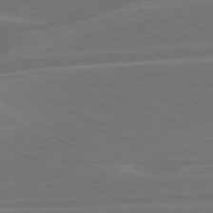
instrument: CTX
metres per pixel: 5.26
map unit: lApd
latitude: 79.8584
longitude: -126.1956
